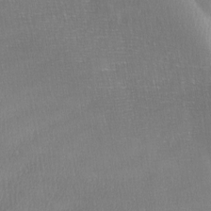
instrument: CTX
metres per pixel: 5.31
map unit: Ave
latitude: -6.9163
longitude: -123.0269
